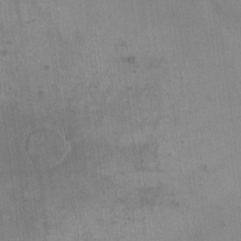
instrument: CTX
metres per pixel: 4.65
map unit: eHh
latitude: 16.1200
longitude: -67.1592
